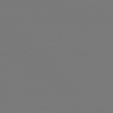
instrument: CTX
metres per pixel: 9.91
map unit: Hpe
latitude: 76.1766
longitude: -132.8002
